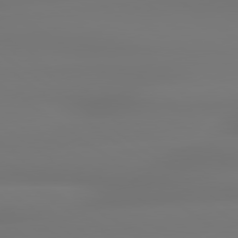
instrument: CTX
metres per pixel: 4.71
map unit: lApd
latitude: 79.3482
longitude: -136.5168
